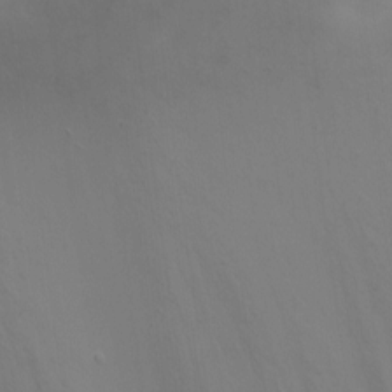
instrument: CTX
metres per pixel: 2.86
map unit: Nhu
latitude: -9.3321
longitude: -78.5168
